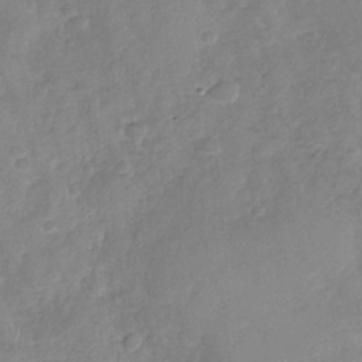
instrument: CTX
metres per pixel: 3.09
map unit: Nhu
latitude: -31.3698
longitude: -61.3104
